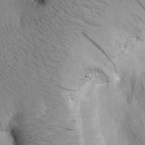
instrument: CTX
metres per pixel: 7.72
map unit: Htu
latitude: 0.0822
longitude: 173.8800
